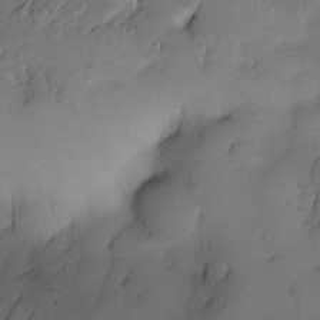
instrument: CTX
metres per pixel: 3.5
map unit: Nhe
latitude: -30.6707
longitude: -139.4615
